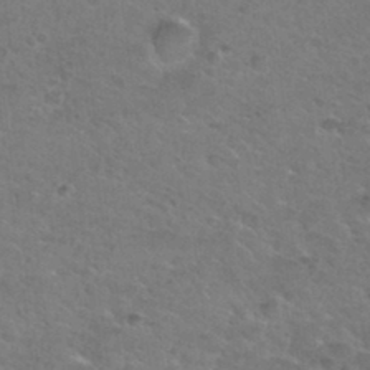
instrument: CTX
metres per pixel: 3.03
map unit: Nhu
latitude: 31.3860
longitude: -50.2144
